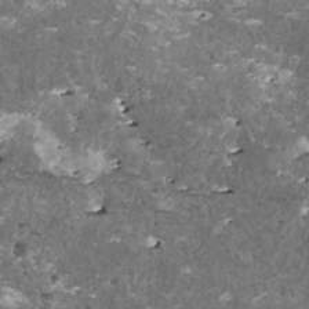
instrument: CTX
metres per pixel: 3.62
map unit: HNhu
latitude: 1.7260
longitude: 5.7099
